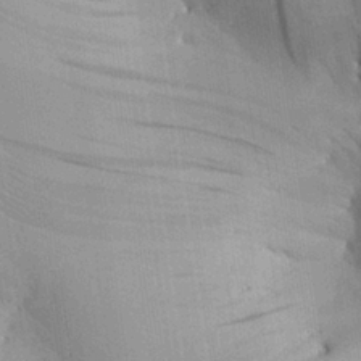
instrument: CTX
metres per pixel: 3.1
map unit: Aa
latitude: 26.5735
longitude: -134.5734
